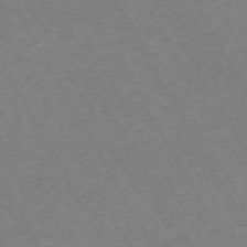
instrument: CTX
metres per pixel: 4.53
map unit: Hpe
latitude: -72.1983
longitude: 10.2928
